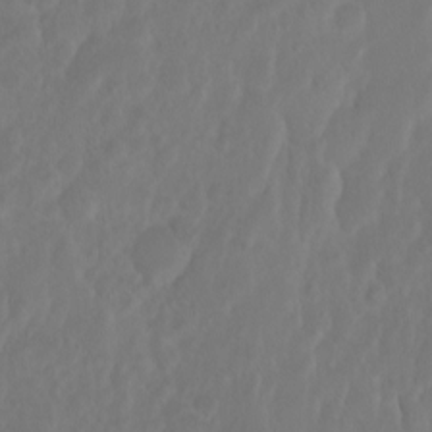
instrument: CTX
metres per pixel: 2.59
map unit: eHh
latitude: 1.2726
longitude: -55.8772
